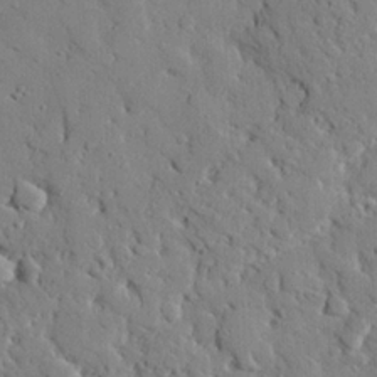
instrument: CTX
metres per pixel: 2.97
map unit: eHh
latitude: 26.5168
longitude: -78.4412
